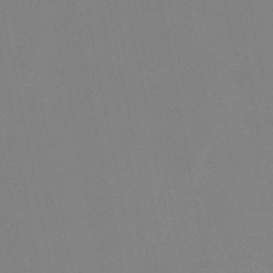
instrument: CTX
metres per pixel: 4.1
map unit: lHb
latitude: -48.2362
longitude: 69.4454
